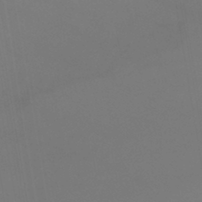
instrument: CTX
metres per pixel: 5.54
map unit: lHb
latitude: -42.9163
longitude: 73.4643
